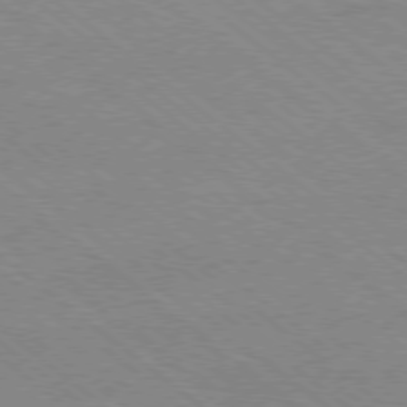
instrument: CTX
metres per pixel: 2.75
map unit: Ap
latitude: -78.9541
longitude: -65.0836
